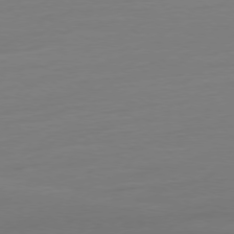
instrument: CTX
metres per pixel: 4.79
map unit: Ap
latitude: -78.3873
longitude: -66.2522
